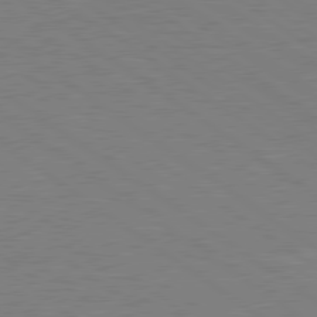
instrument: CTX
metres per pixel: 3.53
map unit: lApd
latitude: 79.0648
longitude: -92.9324
